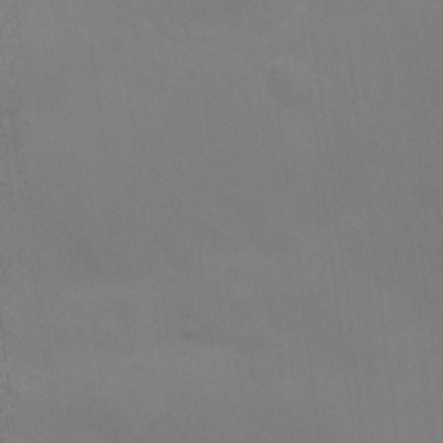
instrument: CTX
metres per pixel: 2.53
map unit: Nhu
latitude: 25.7260
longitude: -54.3467
